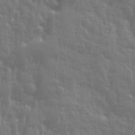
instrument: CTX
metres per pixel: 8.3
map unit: Ave
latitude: 12.8758
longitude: -103.5938
